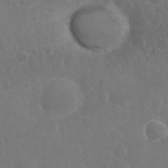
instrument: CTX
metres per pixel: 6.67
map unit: eHh
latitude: 33.1025
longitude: -61.0647
